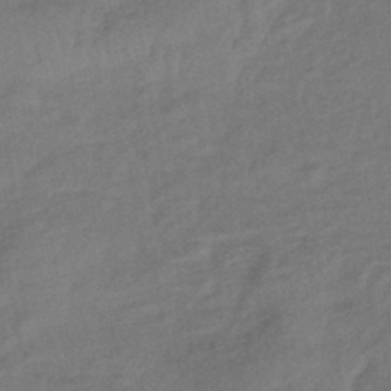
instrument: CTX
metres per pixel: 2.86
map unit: eHb
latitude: -42.8974
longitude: 83.0486
